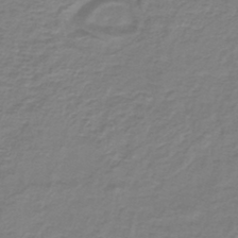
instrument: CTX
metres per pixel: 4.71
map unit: lHb
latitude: -41.9367
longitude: 70.1984
